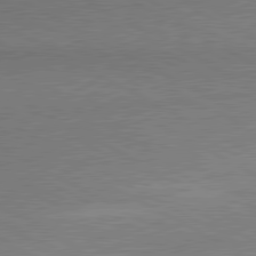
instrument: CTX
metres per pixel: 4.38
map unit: lApd
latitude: 80.4412
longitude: 165.3510
